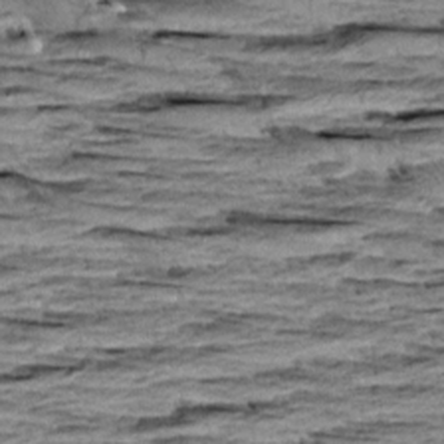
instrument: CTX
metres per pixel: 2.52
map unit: Aa
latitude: 8.4034
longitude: -137.9150
